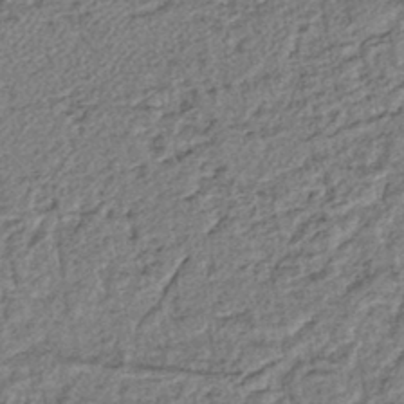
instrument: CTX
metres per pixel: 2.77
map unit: lHb
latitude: -41.1242
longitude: 62.9730
